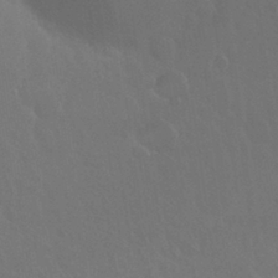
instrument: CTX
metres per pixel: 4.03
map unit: Nhu
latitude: 27.0648
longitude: -51.9150
